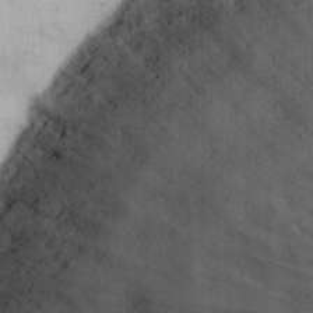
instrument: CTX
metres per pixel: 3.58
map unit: eHh
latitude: 25.1970
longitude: -65.2159
